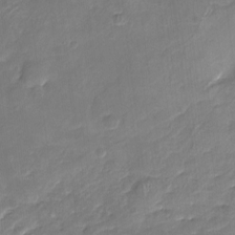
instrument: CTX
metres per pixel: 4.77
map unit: Nhu
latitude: -16.9542
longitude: -57.5182
